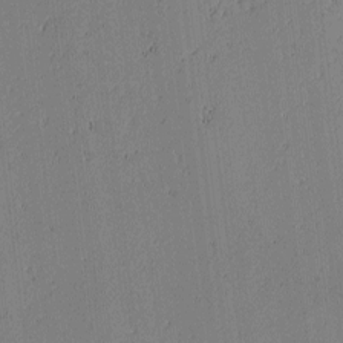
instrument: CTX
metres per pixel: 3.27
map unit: lAvf
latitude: -1.7289
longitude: -106.8569
